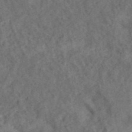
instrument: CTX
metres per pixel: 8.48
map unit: ANa
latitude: 40.2900
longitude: 18.1984
